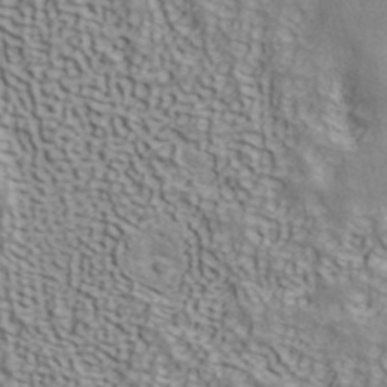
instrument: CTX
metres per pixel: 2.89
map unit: ANa
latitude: 40.9136
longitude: 51.8800
